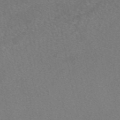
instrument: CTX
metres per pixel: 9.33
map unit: eAb
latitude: 48.7057
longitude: 108.3306
